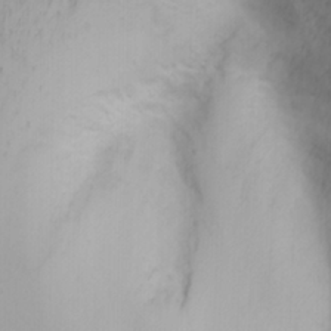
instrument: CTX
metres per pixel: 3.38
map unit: Nhu
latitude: -3.0864
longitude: -72.9892
